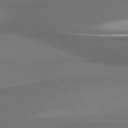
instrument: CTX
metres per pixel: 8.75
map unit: lApd
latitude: 81.0080
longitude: 175.3131
